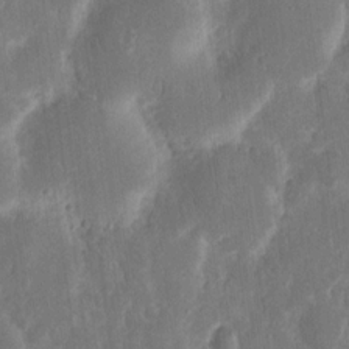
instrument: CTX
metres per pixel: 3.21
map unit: eHh
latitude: 12.2145
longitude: -73.1026
